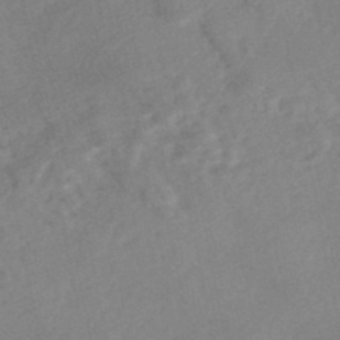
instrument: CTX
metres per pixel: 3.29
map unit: Nhe
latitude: -46.6707
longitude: -171.0080
